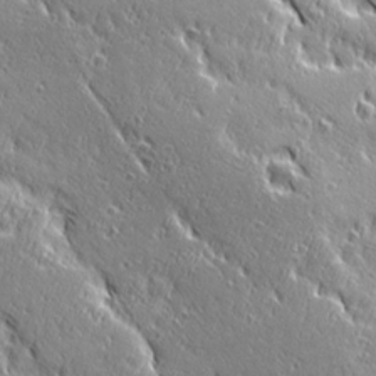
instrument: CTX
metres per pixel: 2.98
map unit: Ave
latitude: 20.7624
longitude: -135.9339
